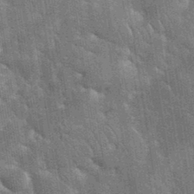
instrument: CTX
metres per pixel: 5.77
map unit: eHh
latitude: 35.5749
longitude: -65.7450
